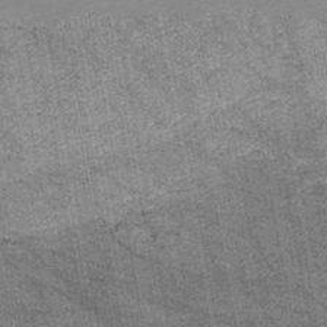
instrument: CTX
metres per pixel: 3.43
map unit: HNb
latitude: -45.0486
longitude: 53.5210
